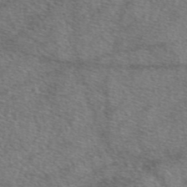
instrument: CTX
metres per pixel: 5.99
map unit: eAb
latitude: 47.2159
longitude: 123.0865
